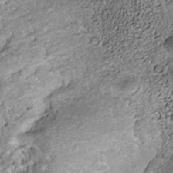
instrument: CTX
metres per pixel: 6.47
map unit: Nhe
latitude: -39.8234
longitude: -117.1403
